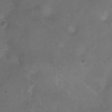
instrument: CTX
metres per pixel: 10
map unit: Ht
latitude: -11.8422
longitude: -21.0648
